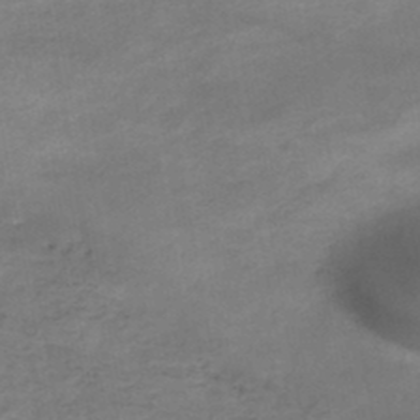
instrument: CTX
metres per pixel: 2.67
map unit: Nhe
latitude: -47.7477
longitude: -170.7813
